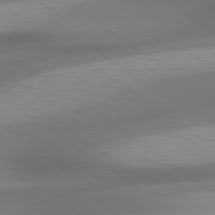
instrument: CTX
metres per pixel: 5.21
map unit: lApd
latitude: 79.2726
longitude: -134.1766
